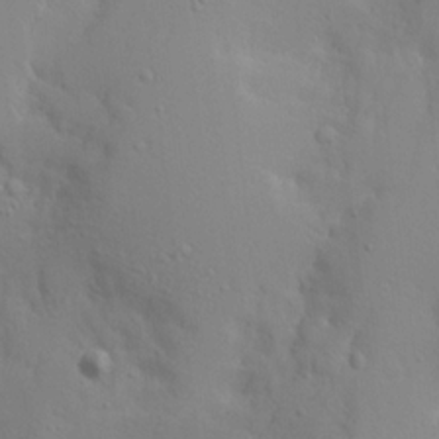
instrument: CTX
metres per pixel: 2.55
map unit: Aa
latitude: 17.9528
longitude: -142.0255
